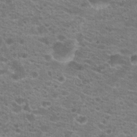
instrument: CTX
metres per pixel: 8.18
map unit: Hto
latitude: 21.1592
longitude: -39.0836
